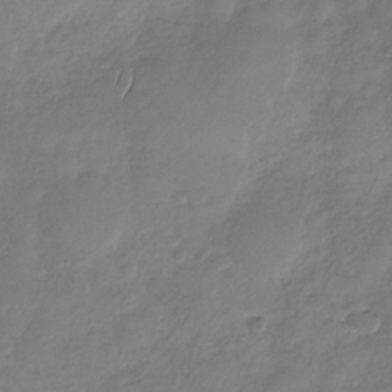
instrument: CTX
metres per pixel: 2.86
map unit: Nhu
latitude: -29.6533
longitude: -61.6127
